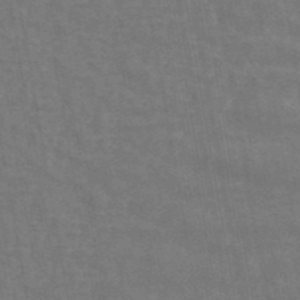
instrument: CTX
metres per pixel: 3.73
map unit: ANa
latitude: 43.8772
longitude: 30.0094
